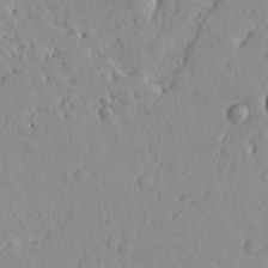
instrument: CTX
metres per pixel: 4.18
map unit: Aa
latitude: 27.8772
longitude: -129.1025
